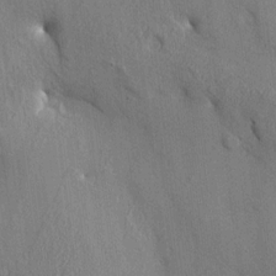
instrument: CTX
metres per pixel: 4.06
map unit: HNhu
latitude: 13.4993
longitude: 10.2928
